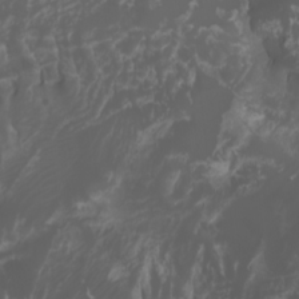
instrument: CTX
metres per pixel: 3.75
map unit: Htu
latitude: -1.1998
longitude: -77.6694
